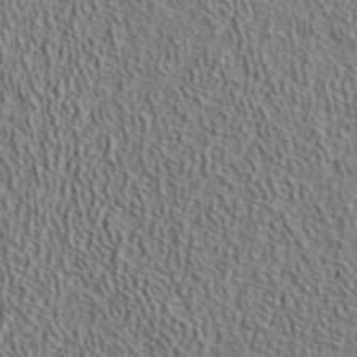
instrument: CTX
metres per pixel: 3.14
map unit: ANa
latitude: 42.6491
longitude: -88.6491
